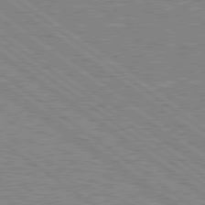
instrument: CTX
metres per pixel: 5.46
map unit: Hpe
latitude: 78.7247
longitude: -164.5924
